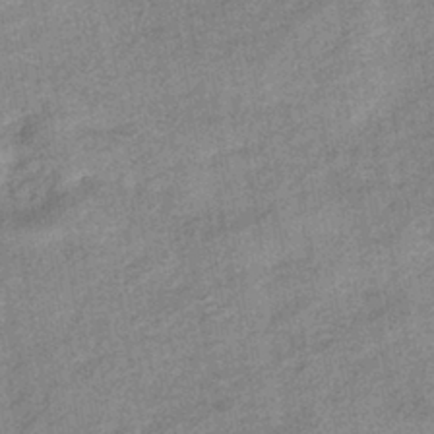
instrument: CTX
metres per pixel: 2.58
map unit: eHb
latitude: -40.9919
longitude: 82.3117
